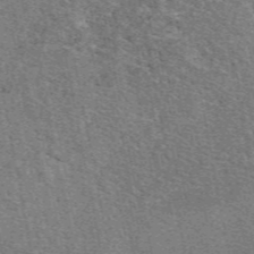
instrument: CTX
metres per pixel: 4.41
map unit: eAb
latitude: 49.2726
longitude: 114.7463
